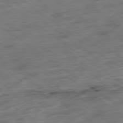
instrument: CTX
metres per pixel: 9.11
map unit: Hpe
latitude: -79.1809
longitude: -22.5357
